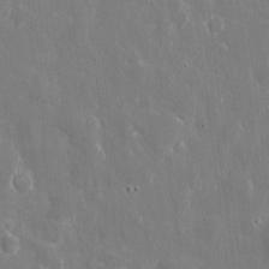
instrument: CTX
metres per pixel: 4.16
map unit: eHh
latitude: 8.8191
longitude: -70.3656
